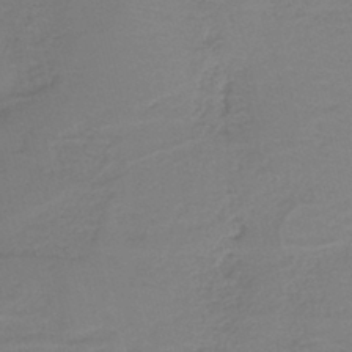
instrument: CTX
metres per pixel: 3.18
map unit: HNb
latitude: -41.3887
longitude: 50.1417
